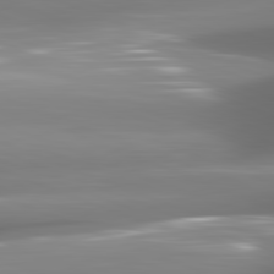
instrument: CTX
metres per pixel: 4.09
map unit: lApd
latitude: 82.1955
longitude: -147.6505
